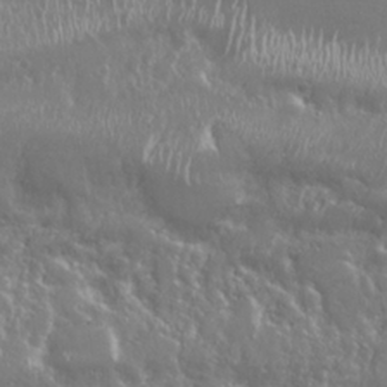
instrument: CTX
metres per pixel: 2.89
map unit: Nhu
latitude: 25.4804
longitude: -59.9150
